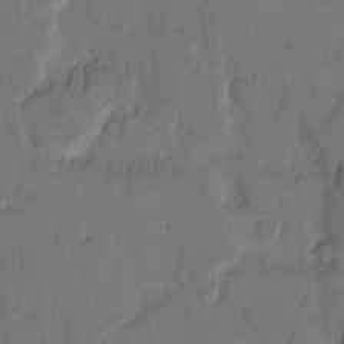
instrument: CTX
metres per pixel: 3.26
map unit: eHh
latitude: 12.0822
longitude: -65.8583
